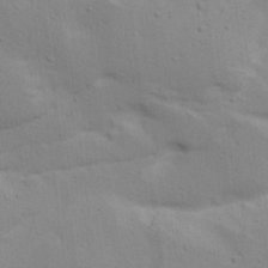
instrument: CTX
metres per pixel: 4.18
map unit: Ave
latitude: 16.1578
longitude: -138.5546
